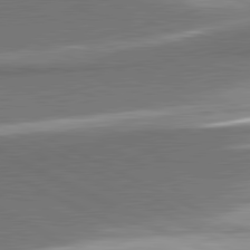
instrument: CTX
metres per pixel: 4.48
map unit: lApd
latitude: 81.6505
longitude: 157.9367
